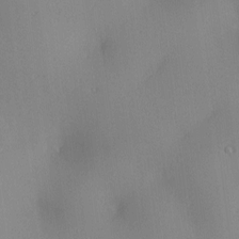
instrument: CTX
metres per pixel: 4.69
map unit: lAa
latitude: 4.0633
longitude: -112.0255
